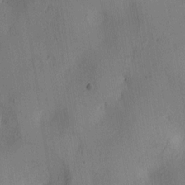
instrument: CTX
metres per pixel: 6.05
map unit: lAa
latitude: 5.9339
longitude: -113.3859
